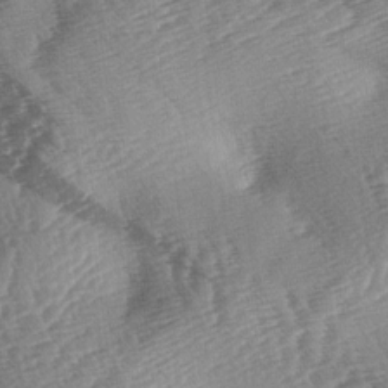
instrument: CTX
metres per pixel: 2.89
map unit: lAa
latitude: -3.6532
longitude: -126.6869
